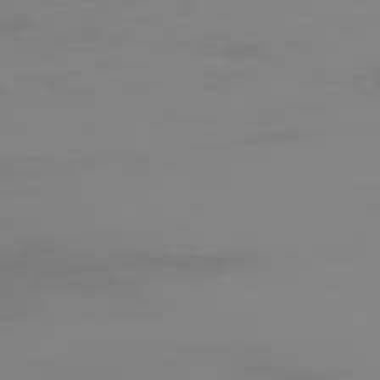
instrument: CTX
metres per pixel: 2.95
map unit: Hpe
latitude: -74.9164
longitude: 6.4818
